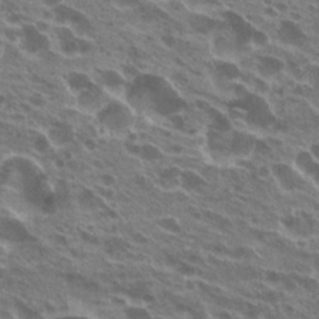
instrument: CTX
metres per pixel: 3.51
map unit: Hto
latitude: 24.2711
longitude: -38.7057
